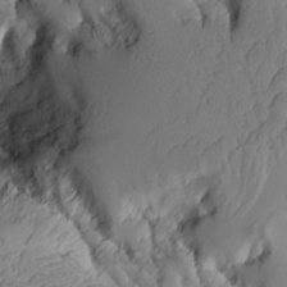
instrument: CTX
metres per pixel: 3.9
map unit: Aa
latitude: 9.9339
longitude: -126.3845
